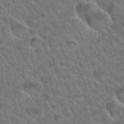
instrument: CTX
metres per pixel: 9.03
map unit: Hto
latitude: 34.8002
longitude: -47.4049
